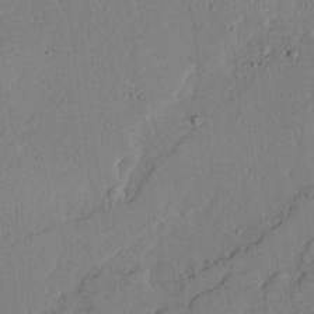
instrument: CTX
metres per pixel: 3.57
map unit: lAvf
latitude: 23.4993
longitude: -109.8961
